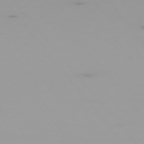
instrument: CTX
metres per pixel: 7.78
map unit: Ap
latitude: -76.6518
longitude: -74.3656
